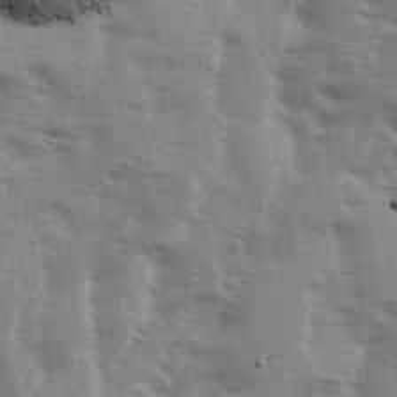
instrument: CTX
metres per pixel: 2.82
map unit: Ave
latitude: 13.1781
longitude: -103.1025
